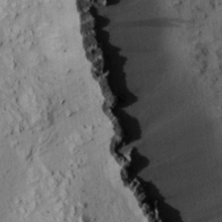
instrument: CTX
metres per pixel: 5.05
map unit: eHh
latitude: 24.3278
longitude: -80.1767
